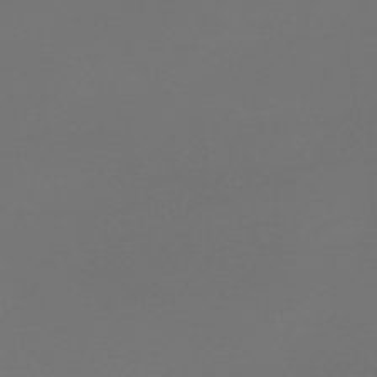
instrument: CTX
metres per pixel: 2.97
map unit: lHb
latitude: -43.8044
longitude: 64.1039
